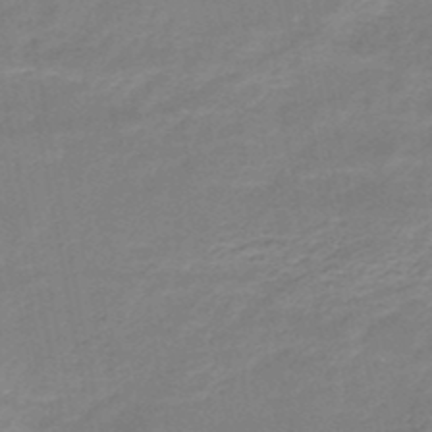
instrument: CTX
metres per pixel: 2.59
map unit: HNb
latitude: -49.0676
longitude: -39.6127
